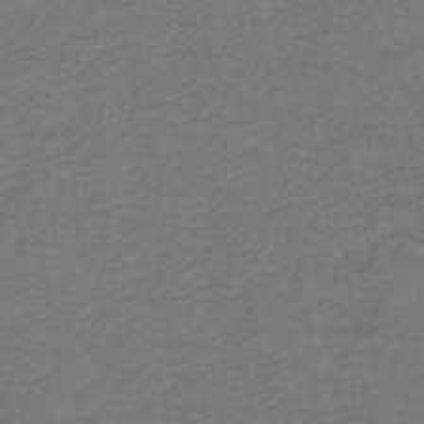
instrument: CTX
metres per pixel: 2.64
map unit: lHb
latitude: -42.8408
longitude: 53.4265
